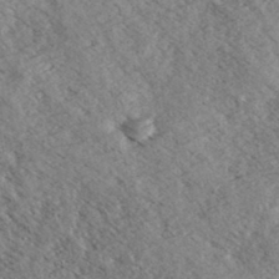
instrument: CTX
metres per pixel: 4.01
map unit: eHh
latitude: 35.8205
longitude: -139.3859
